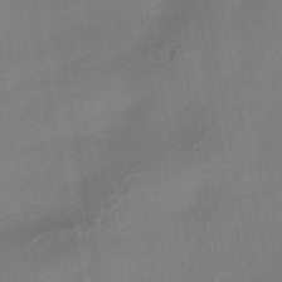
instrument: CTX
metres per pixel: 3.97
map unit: HNhu
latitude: -42.9541
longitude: 91.5210
